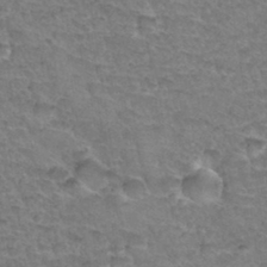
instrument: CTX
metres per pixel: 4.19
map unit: Hto
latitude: 34.5545
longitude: -46.5546
